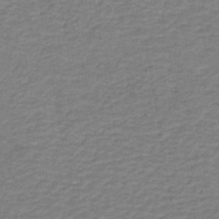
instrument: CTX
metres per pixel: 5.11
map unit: lHb
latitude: -41.4265
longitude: 52.8219
